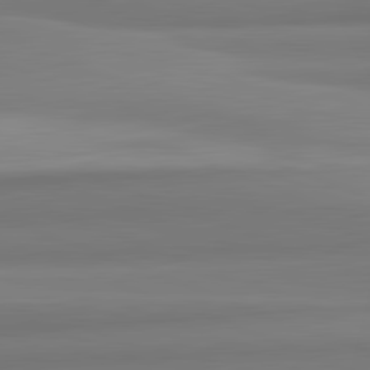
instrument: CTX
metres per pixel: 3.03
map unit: lApd
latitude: 82.3089
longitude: 170.8408
